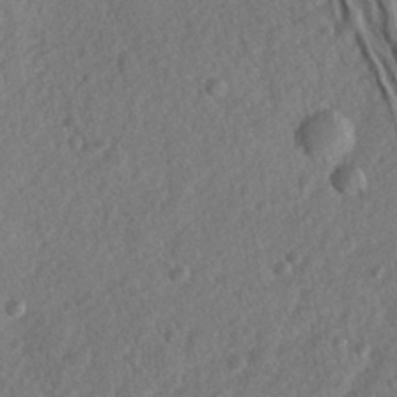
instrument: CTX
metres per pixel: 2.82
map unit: lHvf
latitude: 23.7638
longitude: 144.1984
